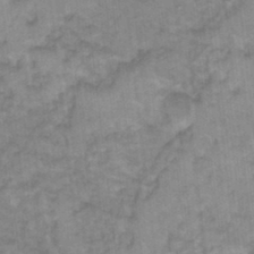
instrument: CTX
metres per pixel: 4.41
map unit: Hto
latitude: 17.7072
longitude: -35.1214
